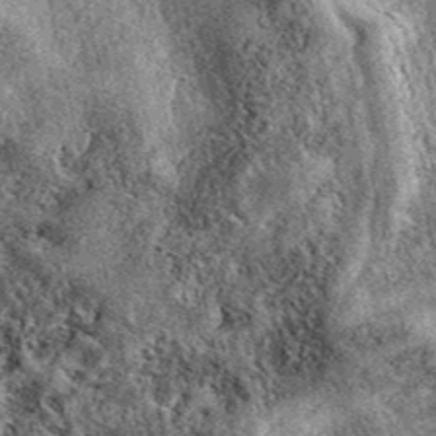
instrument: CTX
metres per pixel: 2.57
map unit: eAb
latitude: 39.8772
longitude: 109.2943
